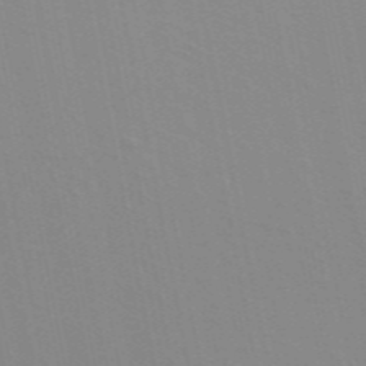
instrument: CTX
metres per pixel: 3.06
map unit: ANa
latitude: 48.6490
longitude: -76.7624
